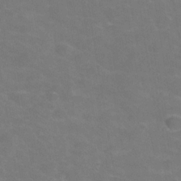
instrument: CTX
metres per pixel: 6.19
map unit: Hve
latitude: -30.5385
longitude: 95.1242
